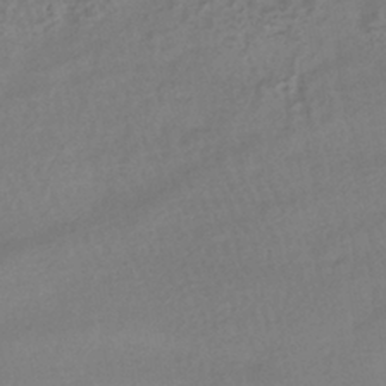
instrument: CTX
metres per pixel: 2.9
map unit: HNhu
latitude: -41.3321
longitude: 97.0298
